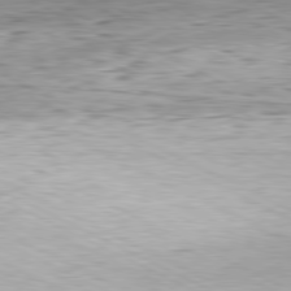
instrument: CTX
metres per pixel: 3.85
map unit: Hpe
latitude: -81.1431
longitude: 11.6911
